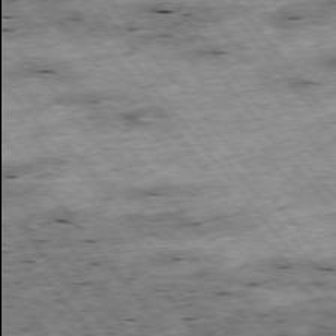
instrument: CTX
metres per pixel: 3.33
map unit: Hpe
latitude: -76.0094
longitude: -21.9906
